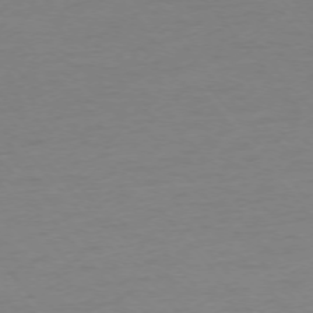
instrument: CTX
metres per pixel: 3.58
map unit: Ap
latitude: -75.3132
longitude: -71.5560
